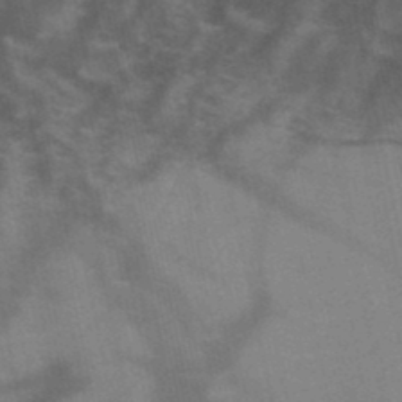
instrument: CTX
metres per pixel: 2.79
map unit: HNb
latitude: -48.2362
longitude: -47.7261
